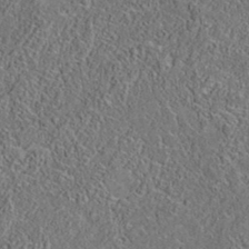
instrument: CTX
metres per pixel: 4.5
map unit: eAb
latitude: 35.5749
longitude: 109.1053
